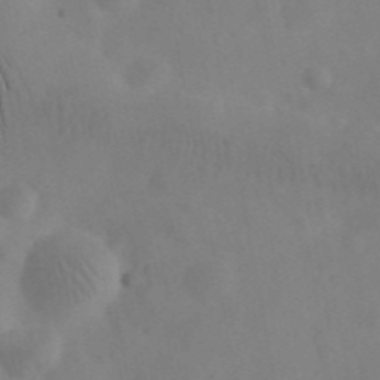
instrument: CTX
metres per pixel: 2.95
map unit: eHh
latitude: 25.9339
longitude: -67.1403
